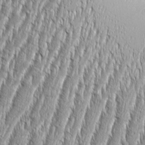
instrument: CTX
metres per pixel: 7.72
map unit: Aa
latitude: 9.2537
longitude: -129.9528
